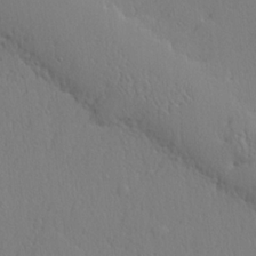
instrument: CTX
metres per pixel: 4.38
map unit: lHvf
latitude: 21.0837
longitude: 142.2550
